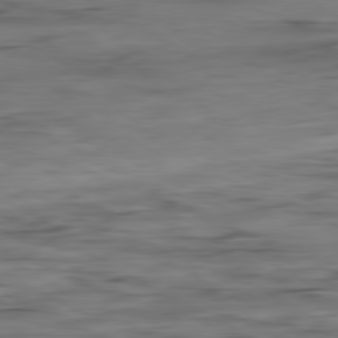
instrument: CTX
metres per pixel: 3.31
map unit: Ap
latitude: -81.1431
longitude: -96.4790
